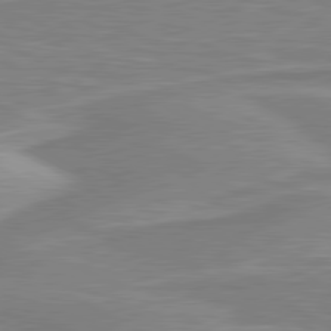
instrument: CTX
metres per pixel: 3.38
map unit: lApd
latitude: 80.7435
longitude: 173.2754
